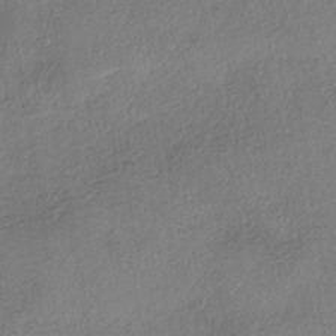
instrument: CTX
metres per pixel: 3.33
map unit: eHh
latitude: -41.7666
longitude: 119.7667
